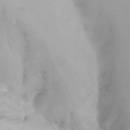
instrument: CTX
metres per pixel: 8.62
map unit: Nhu
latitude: -7.8611
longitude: -95.9528
